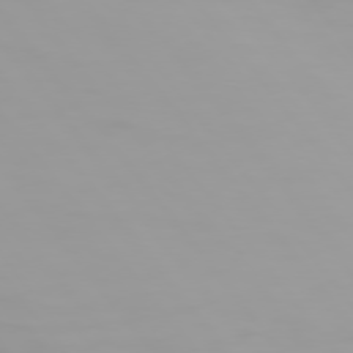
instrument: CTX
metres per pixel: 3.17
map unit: Hpe
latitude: 74.8191
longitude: -129.1781
